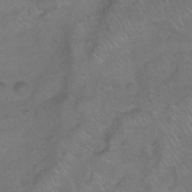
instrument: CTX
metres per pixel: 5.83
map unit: Ht
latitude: 0.1955
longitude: -33.1781
